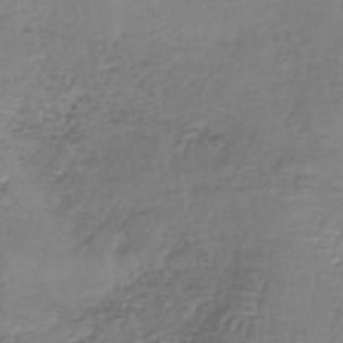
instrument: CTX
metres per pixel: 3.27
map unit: lHb
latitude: -38.8408
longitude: 61.0486
